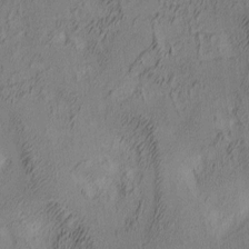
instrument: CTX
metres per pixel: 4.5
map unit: lAa
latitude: 4.6679
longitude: -115.5749
